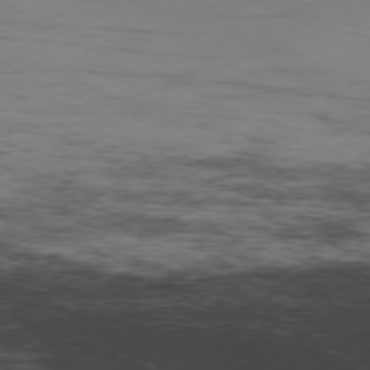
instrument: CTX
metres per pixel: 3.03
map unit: Hpe
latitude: -77.4643
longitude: 11.2943
